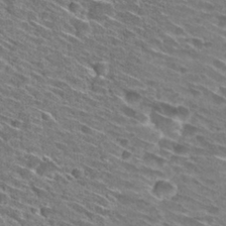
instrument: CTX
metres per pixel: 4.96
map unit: Hto
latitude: 29.4615
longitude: -45.1592
